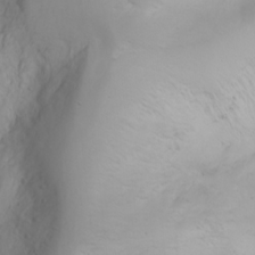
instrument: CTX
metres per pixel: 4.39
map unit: Nhu
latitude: -3.3131
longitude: -72.0822
